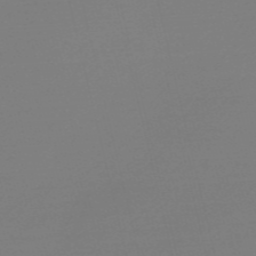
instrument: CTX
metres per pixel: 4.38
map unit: Nve
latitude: -56.6896
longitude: 62.2361
